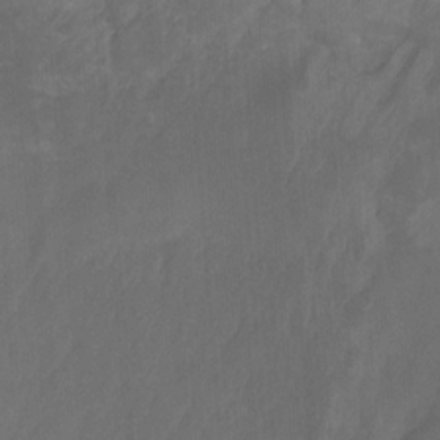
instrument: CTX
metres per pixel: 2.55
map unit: Ht
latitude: -14.4440
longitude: -57.8205
